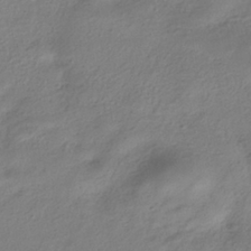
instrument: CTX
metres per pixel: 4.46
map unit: HNhu
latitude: -39.5210
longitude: 102.0094
